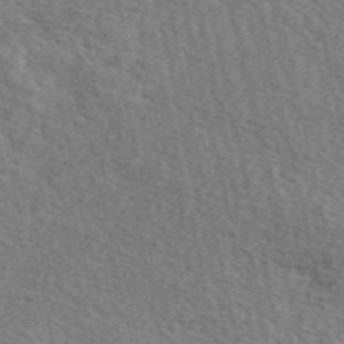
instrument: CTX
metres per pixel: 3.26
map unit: eAb
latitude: 51.3292
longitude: 113.9556
